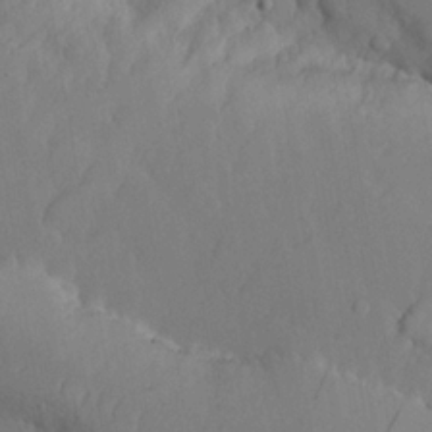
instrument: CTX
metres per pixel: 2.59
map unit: lHvf
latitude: 21.5938
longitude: 145.0298
